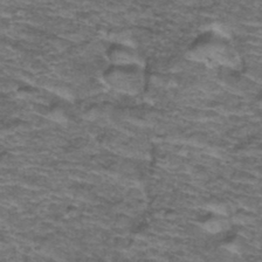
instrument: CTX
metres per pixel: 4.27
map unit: Hto
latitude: 37.6694
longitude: -42.6491
